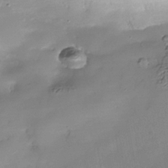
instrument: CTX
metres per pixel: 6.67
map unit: Nhe
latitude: -38.1039
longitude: -118.2144
